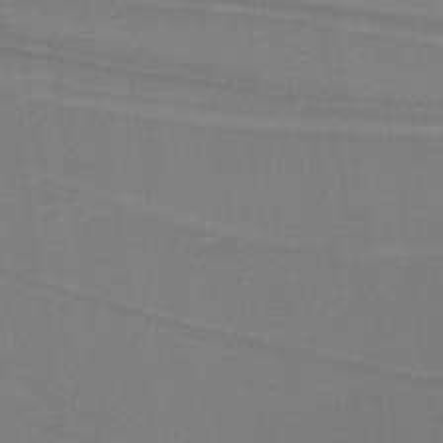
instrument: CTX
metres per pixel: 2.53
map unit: lHb
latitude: -38.5763
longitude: 55.0676
